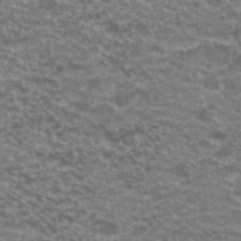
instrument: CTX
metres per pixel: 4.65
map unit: Hto
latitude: 20.0633
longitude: -36.8002
